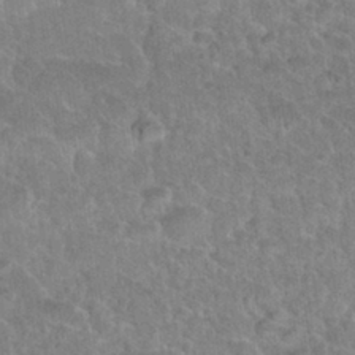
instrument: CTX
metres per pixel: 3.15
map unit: Nhu
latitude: 31.1970
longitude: -51.5938
